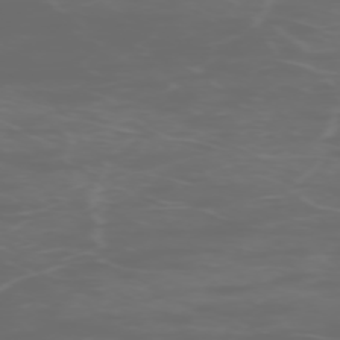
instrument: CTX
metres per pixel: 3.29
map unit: Hpe
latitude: -73.2376
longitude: 5.4076
